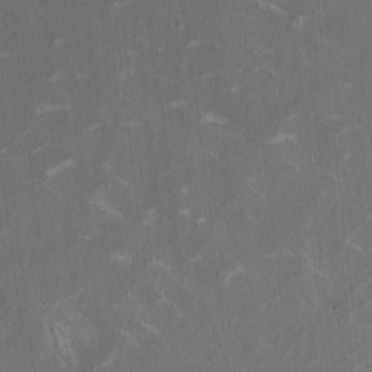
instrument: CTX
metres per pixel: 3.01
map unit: HNhu
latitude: 1.5371
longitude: -3.5371
